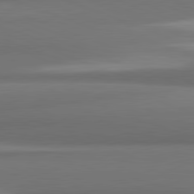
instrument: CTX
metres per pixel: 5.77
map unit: lApd
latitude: 82.0255
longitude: 169.8422
